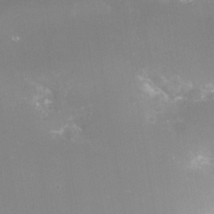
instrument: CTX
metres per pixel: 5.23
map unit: Nhe
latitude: -37.4454
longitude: -112.6301
